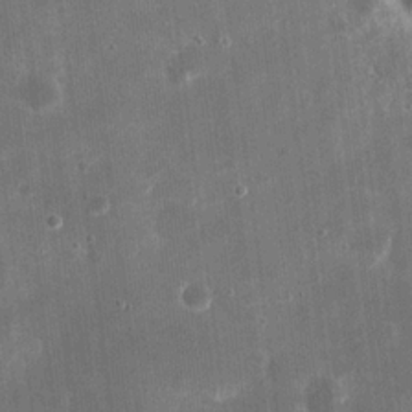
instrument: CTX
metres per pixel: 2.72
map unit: eHh
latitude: 20.4601
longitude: -67.6693
